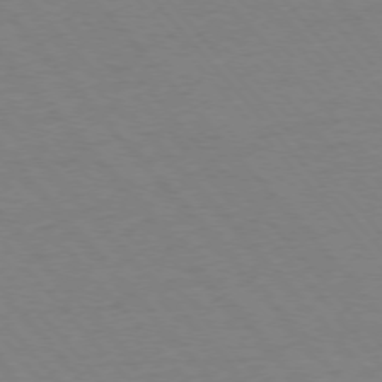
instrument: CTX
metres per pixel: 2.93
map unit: Ap
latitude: -76.3306
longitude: -86.7057
